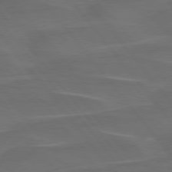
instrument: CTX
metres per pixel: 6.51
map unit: lApd
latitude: 75.8017
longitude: -79.7639
